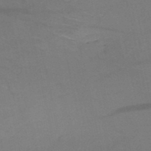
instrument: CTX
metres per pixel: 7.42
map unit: HNb
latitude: -51.4832
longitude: -42.8947
